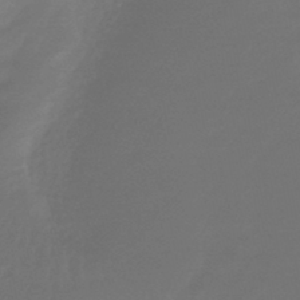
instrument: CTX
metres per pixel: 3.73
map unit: lHb
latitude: -43.9178
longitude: 77.8800
